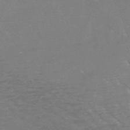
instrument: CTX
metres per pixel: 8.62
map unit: HNb
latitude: -49.2943
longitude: -47.4427
